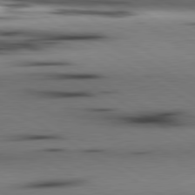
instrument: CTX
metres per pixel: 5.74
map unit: lApd
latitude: 80.4034
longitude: 160.9542
